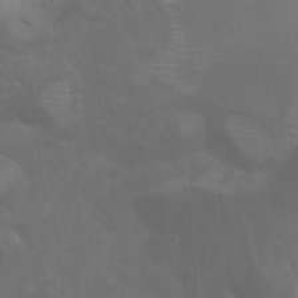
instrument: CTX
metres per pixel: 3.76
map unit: Nhu
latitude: 25.1025
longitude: -53.9528
